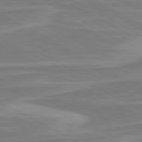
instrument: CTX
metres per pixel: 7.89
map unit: lApd
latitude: 80.6490
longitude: -173.7071
